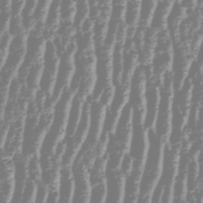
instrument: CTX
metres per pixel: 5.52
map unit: HNhu
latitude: -48.5007
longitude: 29.3510
